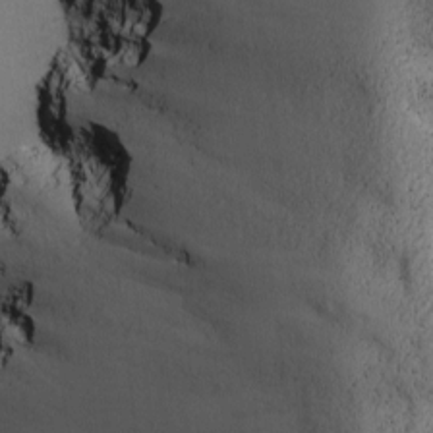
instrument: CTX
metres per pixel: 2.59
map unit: Ave
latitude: -8.0472
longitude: -119.5371
